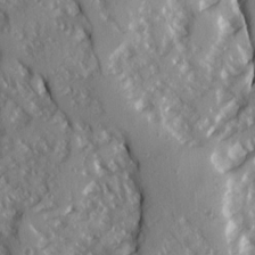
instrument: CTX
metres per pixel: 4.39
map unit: Ave
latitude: 15.0081
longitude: -130.9892
